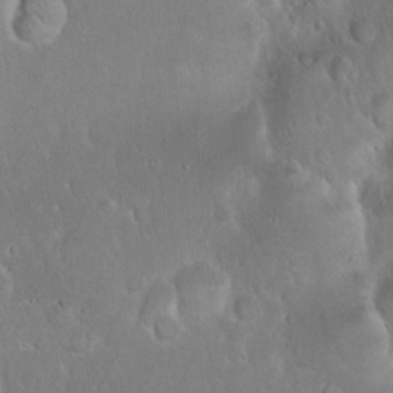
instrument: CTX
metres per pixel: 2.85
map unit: eHh
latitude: 22.1956
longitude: -58.2900
